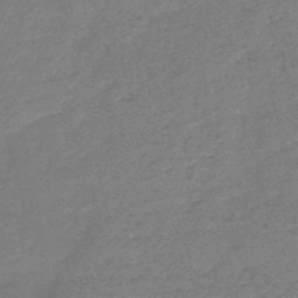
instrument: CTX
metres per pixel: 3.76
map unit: HNb
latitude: -48.6330
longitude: -39.2726
